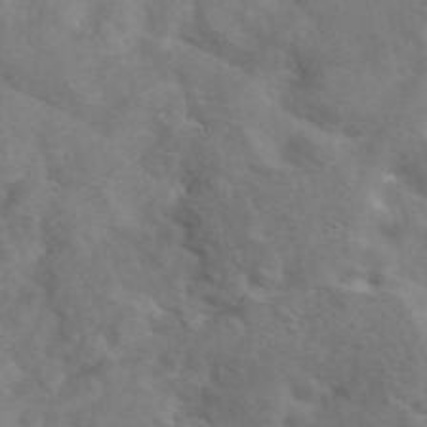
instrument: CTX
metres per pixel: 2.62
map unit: eAb
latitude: 45.9339
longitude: 127.3887
